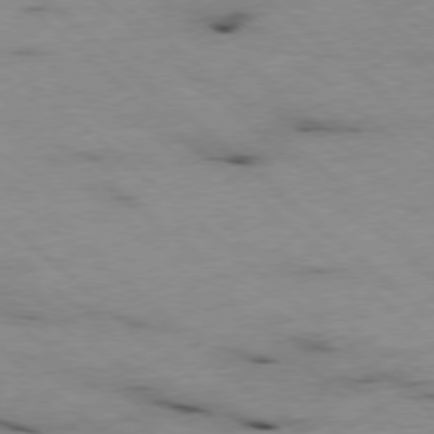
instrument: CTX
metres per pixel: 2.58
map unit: Ap
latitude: -78.5007
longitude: -60.6301
